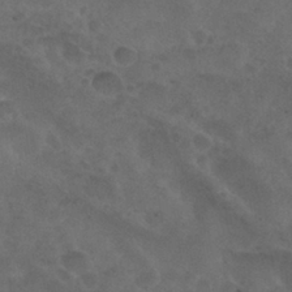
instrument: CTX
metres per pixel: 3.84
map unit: Nhu
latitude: 29.1214
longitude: -52.7058
